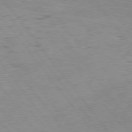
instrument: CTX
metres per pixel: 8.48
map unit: Hpe
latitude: 75.1970
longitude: -141.1592
